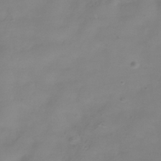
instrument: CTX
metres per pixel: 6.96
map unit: Hve
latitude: -34.1417
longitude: 91.5966
